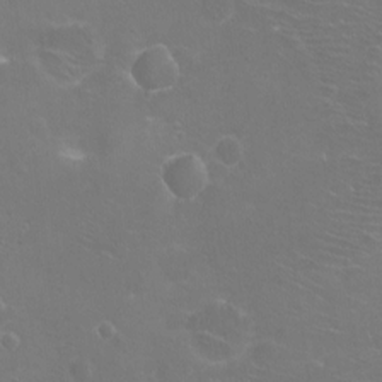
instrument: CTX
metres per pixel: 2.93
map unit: Ht
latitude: -14.5385
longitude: -40.6490
